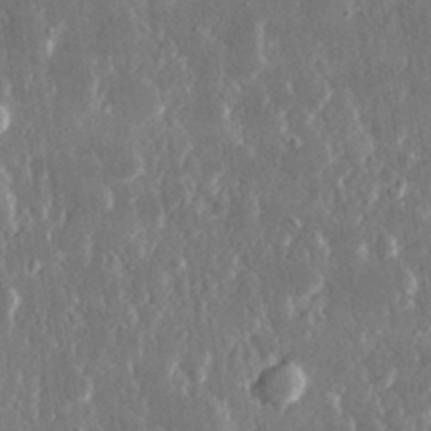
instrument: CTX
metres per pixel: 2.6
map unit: lHvf
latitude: 31.0081
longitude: -91.8016
